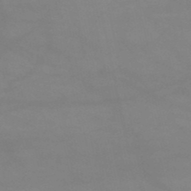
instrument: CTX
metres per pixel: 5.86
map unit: HNb
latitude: -51.6155
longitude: -41.9717
